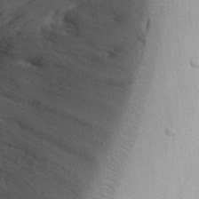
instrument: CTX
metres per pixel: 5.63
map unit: Aa
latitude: 25.8394
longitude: -131.0648
